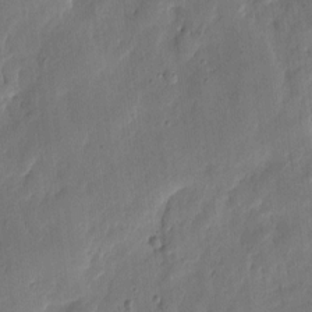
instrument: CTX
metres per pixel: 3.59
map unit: eHh
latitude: 6.9136
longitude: -71.8772
